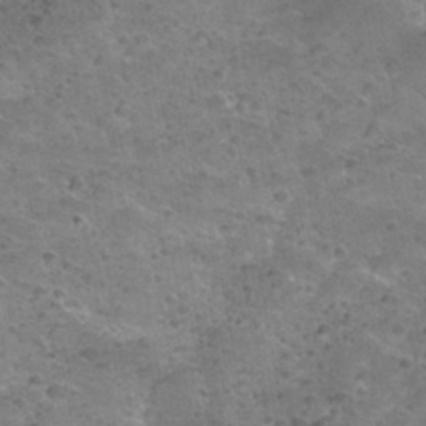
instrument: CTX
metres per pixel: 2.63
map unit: Nhu
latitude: 31.3482
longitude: -52.8569
